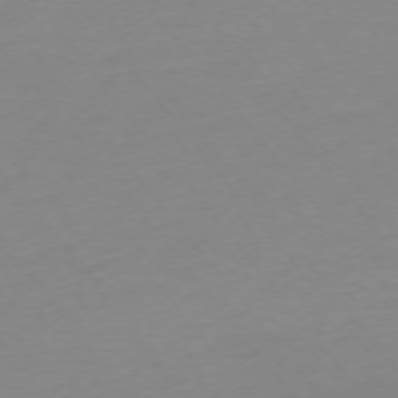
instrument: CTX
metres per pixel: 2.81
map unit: Ap
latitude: -75.0676
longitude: -71.8394
